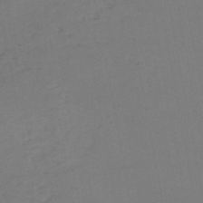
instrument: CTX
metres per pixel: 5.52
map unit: HNb
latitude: -52.4251
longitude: -51.9906
